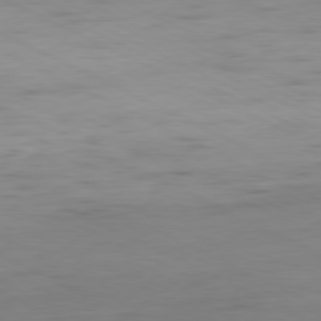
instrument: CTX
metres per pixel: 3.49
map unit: Ap
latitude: -81.0487
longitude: -77.3103
